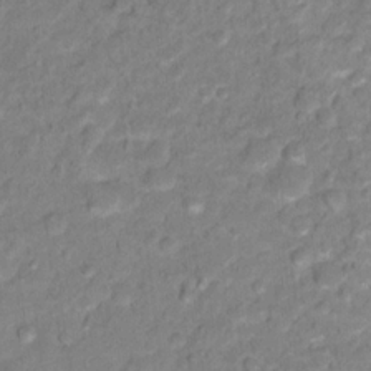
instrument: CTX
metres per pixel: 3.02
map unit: Hto
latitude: 16.7435
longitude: -38.6679
